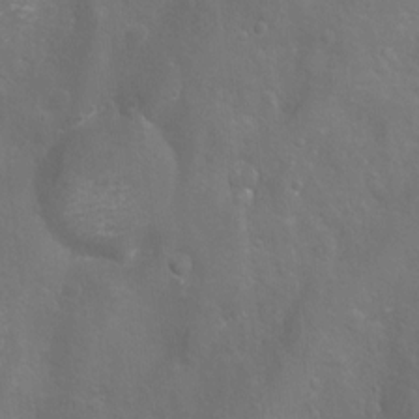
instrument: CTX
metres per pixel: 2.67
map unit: Aa
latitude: -9.0486
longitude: -72.1767
